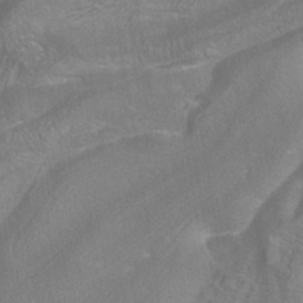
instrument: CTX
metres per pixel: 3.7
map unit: ANa
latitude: -37.5210
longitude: 95.7288
